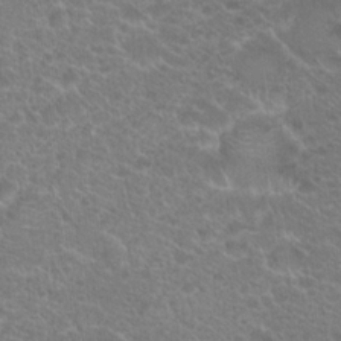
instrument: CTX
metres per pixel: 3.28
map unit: Hto
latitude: 19.6694
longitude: -40.2144
